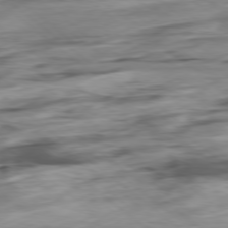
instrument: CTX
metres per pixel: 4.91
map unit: Hpe
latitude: -78.8597
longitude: -18.2144
